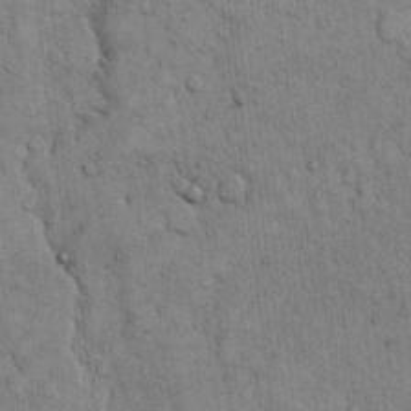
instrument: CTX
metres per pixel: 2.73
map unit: Hto
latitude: 12.3845
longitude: -57.9717
